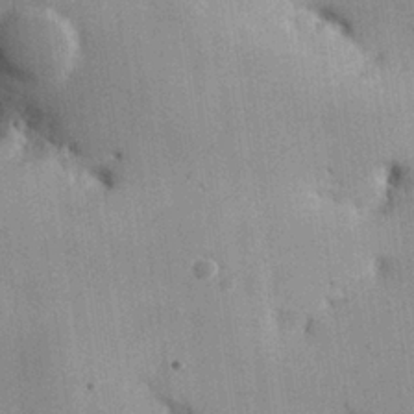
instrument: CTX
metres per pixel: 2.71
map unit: Hve
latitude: 26.9325
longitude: 147.7099
